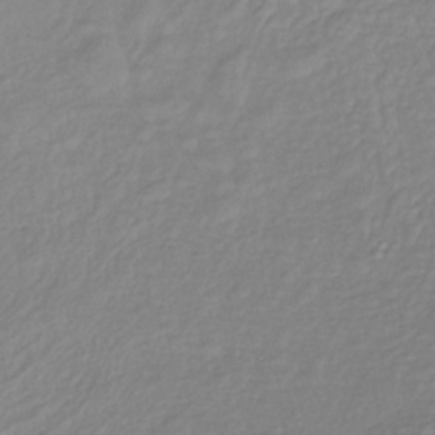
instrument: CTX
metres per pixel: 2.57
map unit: lHb
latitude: -34.0850
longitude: 64.1417
